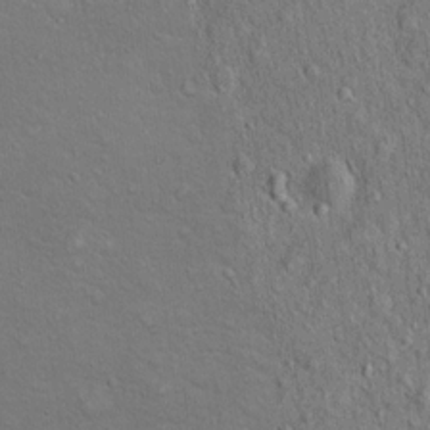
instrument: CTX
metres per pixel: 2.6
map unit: Ht
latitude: 14.3846
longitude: -39.8961
